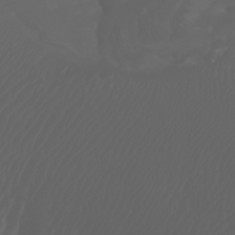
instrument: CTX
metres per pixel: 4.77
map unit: Nhu
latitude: -7.1809
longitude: -84.8947
